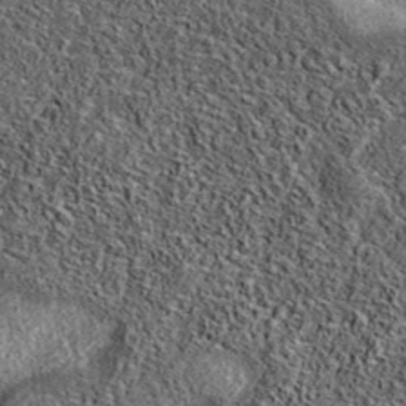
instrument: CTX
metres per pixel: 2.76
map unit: eAb
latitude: 37.4426
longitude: 108.5196
